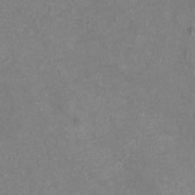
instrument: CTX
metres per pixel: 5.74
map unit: eHh
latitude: -7.0297
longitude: -77.3103
